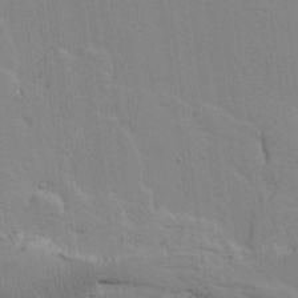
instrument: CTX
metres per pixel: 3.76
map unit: lAvf
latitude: 16.6491
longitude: -127.2537
